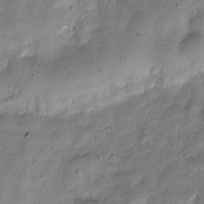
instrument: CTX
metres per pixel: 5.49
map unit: Nve
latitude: -23.5777
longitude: 106.7652
